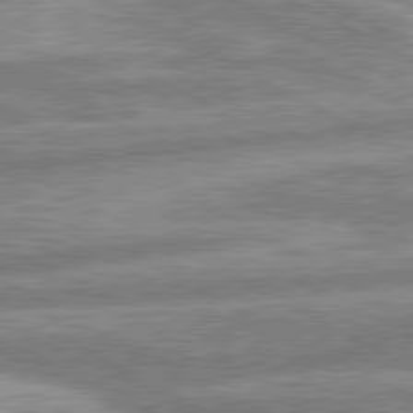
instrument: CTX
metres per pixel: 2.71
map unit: lApd
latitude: 80.4601
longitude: -167.4615
